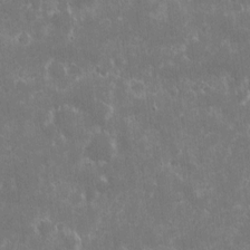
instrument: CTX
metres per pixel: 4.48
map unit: eHh
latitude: 7.1025
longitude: -70.0444
